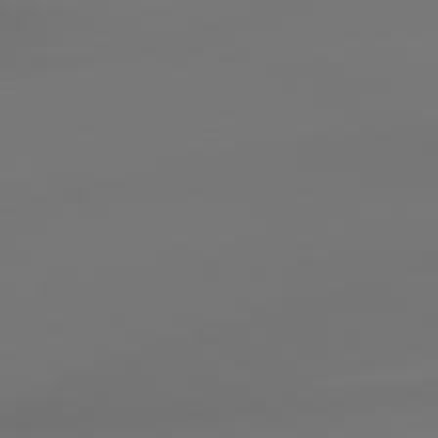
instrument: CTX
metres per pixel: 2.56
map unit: lApd
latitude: 79.1214
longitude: -137.3671
